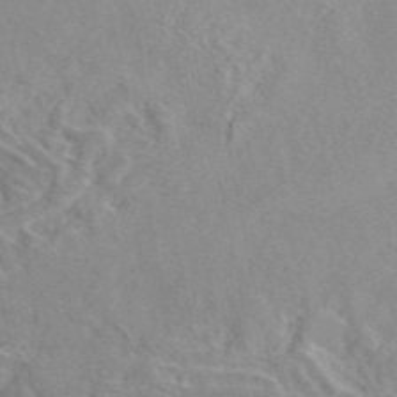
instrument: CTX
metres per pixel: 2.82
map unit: eAb
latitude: 47.0648
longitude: 114.1417
